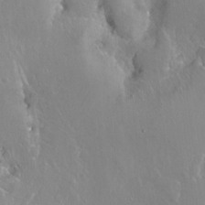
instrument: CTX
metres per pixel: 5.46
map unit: Hto
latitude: -7.8044
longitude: -46.2712
